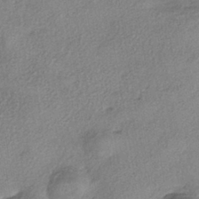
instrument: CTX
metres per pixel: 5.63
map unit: eHh
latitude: -41.4643
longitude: 120.0283
